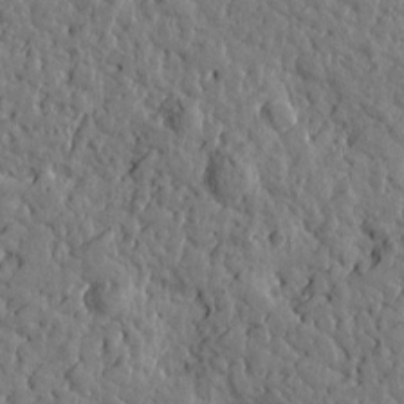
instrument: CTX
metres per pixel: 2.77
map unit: Htu
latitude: 0.3089
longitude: -178.8758
